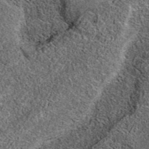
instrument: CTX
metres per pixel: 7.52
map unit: eAb
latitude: 37.0269
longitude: 110.7274
